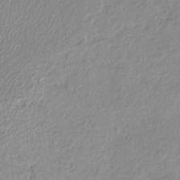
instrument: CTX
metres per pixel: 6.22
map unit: lHb
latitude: -41.6344
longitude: 70.0283
